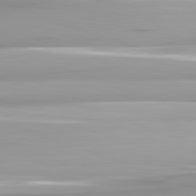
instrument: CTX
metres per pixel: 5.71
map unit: lApd
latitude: 82.6301
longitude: -139.2726
